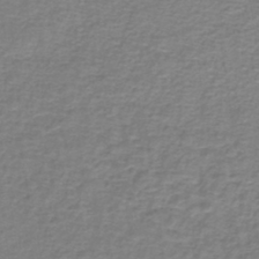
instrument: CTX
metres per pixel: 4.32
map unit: lHb
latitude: -40.1606
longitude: 58.8596
